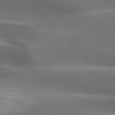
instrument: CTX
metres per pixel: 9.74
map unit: lApd
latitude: 72.8758
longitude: -51.5371
